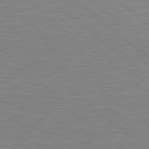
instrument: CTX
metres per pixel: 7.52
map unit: Hpe
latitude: 78.6869
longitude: -125.7260
